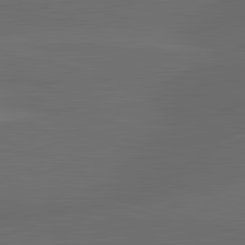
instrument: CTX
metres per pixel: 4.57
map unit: lApd
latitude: 83.5749
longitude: -132.4223
